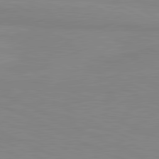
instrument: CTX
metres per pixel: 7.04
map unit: lApd
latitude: 81.3293
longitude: -172.6868
